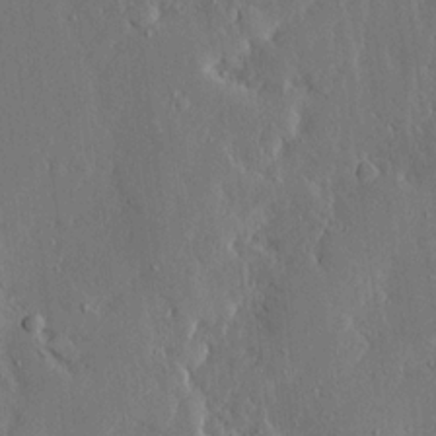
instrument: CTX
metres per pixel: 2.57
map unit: Ave
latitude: 15.5938
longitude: -139.8016
